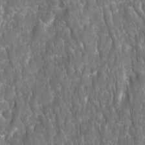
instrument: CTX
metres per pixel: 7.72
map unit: Ave
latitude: 15.9339
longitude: -133.9906
